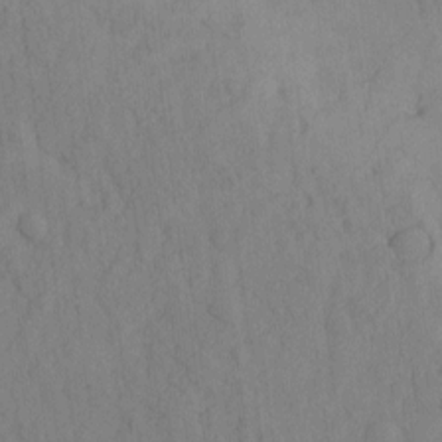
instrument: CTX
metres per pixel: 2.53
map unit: eHh
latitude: -1.8423
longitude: 18.4629
